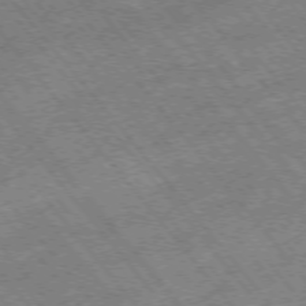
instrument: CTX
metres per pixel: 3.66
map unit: Hpe
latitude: -75.6155
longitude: -18.1766
